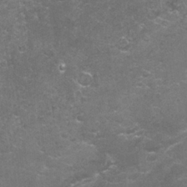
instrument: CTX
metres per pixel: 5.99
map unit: Nhu
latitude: 27.1592
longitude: -61.1781
